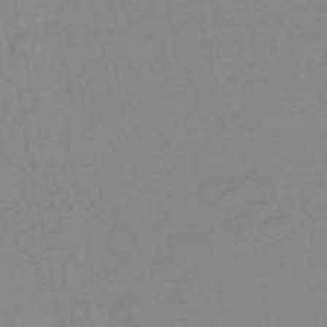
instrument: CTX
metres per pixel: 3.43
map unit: HNhu
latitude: -48.9731
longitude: 99.3887
